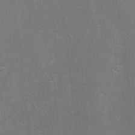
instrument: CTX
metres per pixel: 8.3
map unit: Hve
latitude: -10.4440
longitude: 174.4628
